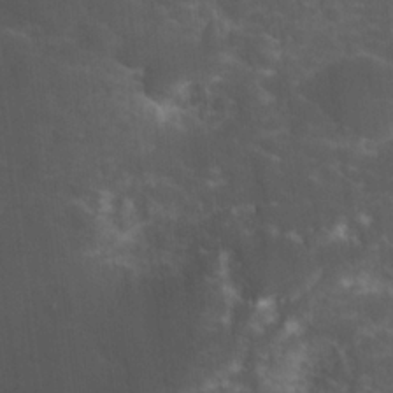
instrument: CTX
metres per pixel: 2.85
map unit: Hto
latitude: 20.6491
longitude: -40.2333
